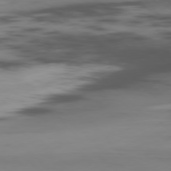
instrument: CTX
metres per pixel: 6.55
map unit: Hpe
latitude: -78.1605
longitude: 14.8786
